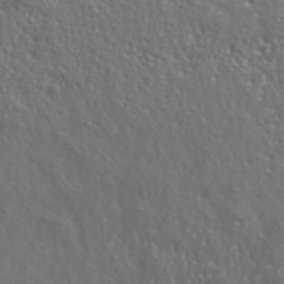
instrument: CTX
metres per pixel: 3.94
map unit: lHvf
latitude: 41.2348
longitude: -88.0255
